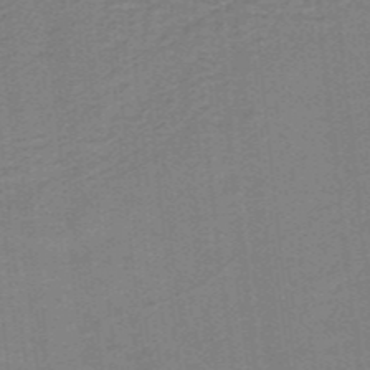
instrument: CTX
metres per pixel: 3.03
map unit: lHb
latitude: -40.6329
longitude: 54.4251
